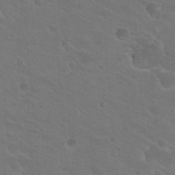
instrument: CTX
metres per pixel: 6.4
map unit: Hto
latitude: 23.2726
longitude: -36.4223
